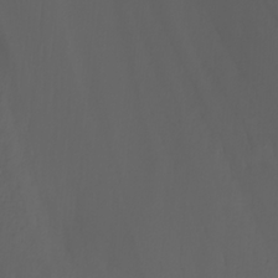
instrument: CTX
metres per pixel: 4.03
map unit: Nhu
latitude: -7.6722
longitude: -77.0080
